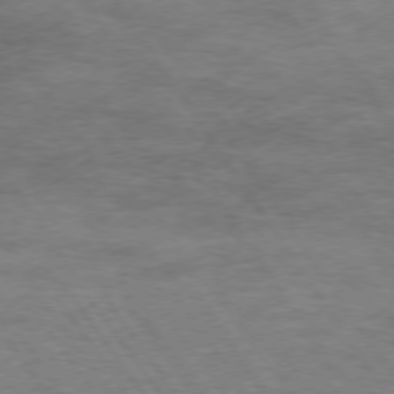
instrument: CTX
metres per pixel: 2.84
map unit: Hpe
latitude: 73.8017
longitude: -142.5735
